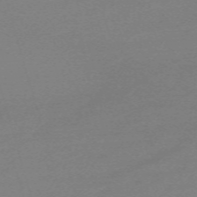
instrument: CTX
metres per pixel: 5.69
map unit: eHh
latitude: -62.4440
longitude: 52.3684
